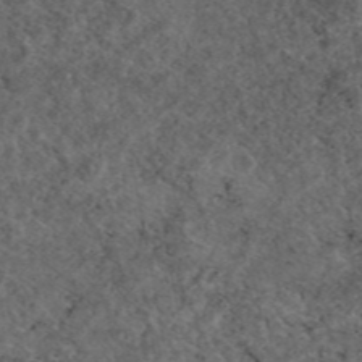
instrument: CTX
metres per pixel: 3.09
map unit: eAb
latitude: 45.9717
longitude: 113.8423
